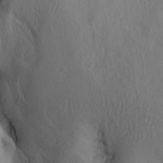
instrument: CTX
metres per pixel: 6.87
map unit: lAa
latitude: 4.8002
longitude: -114.1955
